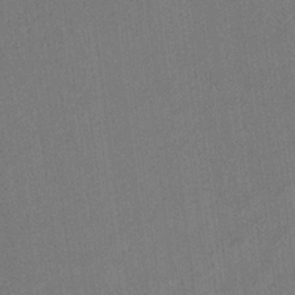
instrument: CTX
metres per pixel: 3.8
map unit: Aa
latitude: 20.9514
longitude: -140.8191
